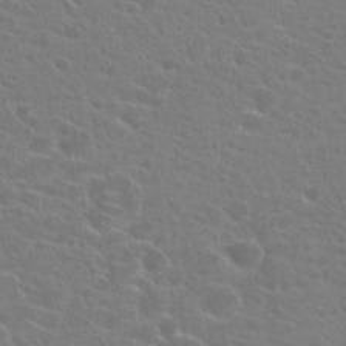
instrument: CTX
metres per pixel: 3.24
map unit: Hto
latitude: 22.8002
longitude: -39.7072
